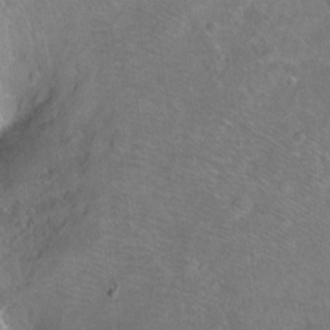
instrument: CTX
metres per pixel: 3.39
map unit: Ht
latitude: -6.8786
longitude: -37.0648
